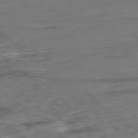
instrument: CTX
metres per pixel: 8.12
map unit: Ap
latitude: -79.0108
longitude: -76.3467
